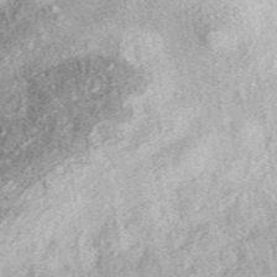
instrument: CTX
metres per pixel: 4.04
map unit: eAb
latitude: 39.5749
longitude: 109.9745
